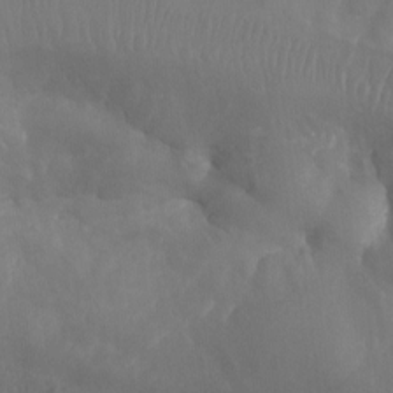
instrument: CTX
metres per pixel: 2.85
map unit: Aa
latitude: -12.9920
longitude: -67.5182
